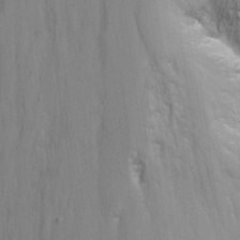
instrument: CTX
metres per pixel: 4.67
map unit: Nhu
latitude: -12.1039
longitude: -35.4237
